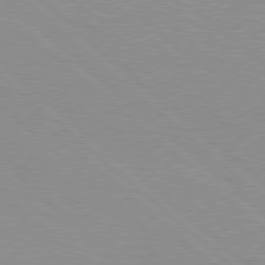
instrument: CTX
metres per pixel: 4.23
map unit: Hpe
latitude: 77.7638
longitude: -160.1200
